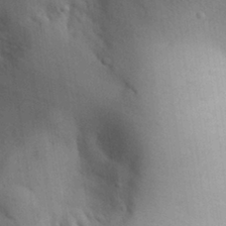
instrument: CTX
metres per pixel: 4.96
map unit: Aa
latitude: 30.5546
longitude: -145.2348
